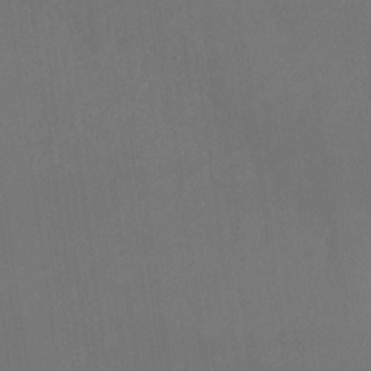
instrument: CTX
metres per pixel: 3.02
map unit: Nhu
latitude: -28.4818
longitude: -69.8395
